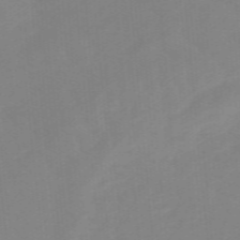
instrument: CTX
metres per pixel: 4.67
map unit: lHb
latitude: -48.3684
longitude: 83.5399
